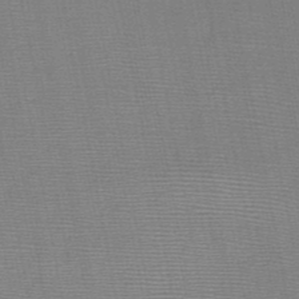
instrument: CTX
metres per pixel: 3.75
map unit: HNb
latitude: -48.0661
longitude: -40.1766
